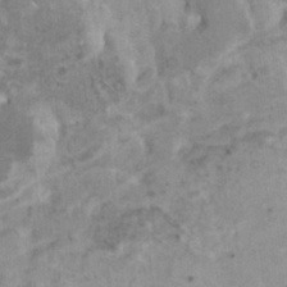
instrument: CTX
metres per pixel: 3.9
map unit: HNhu
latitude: 3.9339
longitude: 3.5777
